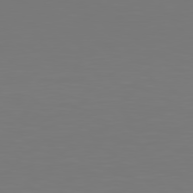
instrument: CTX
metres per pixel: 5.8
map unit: Hpe
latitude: 78.7813
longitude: -139.3104
